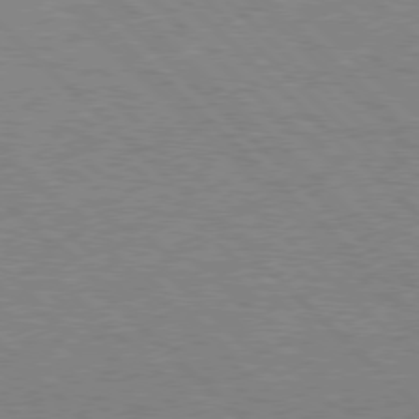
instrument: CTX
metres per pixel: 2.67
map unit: Hpe
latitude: 76.8758
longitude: -156.9891
